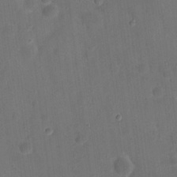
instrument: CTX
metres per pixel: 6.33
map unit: eHh
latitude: 22.0822
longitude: -63.2348
